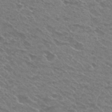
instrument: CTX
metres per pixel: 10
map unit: Nhu
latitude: 29.8205
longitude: -49.0647
